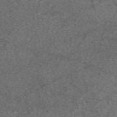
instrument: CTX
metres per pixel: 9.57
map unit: eAb
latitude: 47.9717
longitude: 108.8030
